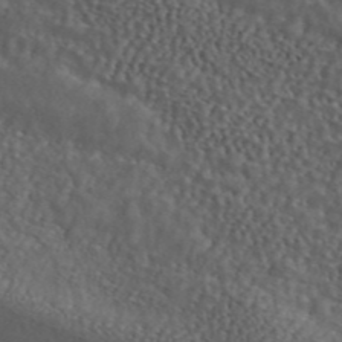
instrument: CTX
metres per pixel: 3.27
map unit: ANa
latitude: 44.0255
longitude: 23.7667
